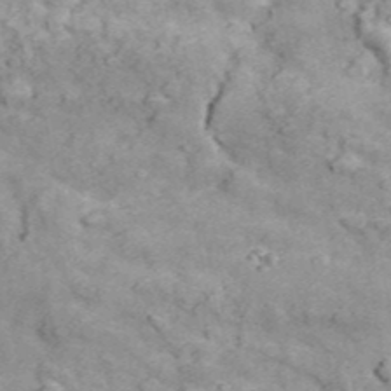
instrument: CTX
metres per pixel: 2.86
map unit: eHh
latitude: 43.5749
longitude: -89.9717
